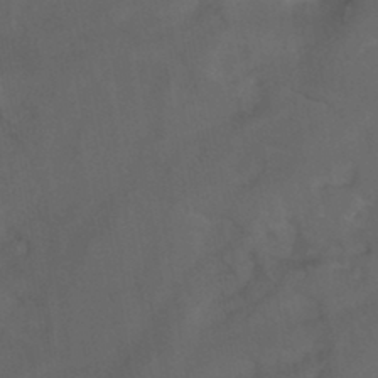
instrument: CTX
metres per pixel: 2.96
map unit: HNb
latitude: -44.7463
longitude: -37.1592
